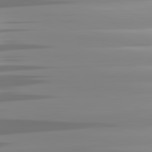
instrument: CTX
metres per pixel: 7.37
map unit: lApd
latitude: 81.8205
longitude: -139.1781
